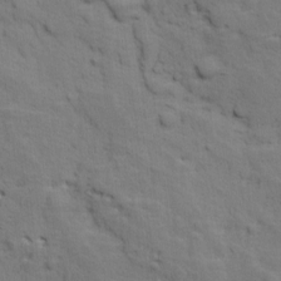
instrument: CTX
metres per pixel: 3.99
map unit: Ave
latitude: 11.0648
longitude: -103.8394
